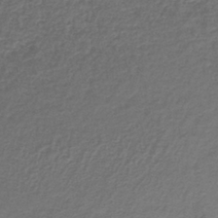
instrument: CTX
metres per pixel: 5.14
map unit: HNb
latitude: -37.8044
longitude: 50.6896
